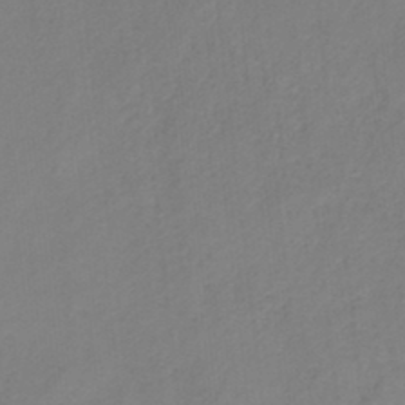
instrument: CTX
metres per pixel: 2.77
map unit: HNb
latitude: -33.4455
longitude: 56.9541
